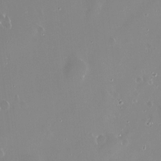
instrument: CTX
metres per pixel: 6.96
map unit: Nve
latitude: -18.3873
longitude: -60.2333
